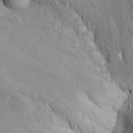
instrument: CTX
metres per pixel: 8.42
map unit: Aa
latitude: 23.9717
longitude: -145.7072
